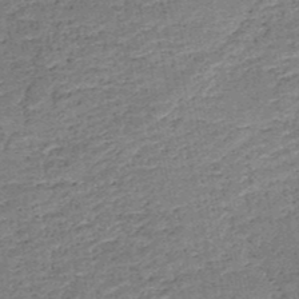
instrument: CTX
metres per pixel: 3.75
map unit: HNb
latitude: -50.6707
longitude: -49.3860
